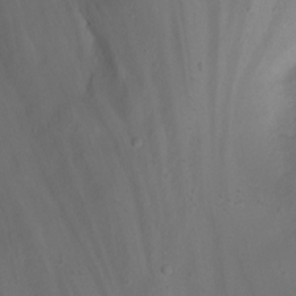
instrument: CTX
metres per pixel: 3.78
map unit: Nhu
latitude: 23.1592
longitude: -65.7639
